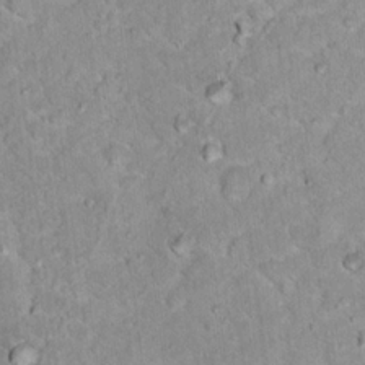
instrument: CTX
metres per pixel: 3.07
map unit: Hto
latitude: 17.0458
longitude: -35.9528
